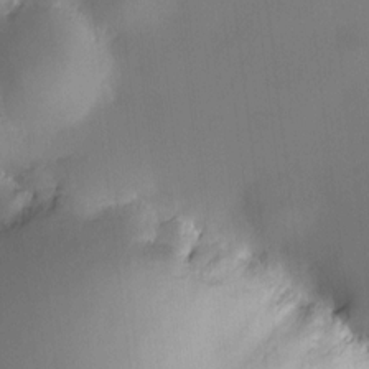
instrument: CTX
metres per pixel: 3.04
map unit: HNhu
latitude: 8.7813
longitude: 10.2173
